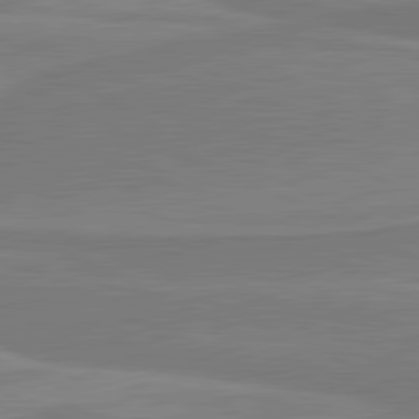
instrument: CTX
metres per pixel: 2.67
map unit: lApd
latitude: 81.4237
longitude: 170.1417
